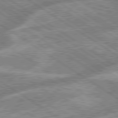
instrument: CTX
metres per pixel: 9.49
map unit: lApd
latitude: 79.4238
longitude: -170.3656
